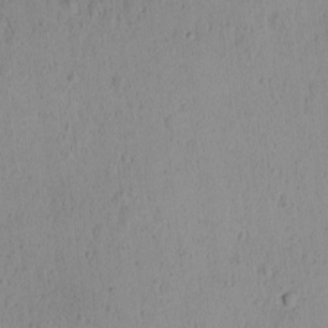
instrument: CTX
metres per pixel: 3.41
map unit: Ave
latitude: -9.2376
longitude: -121.8395
